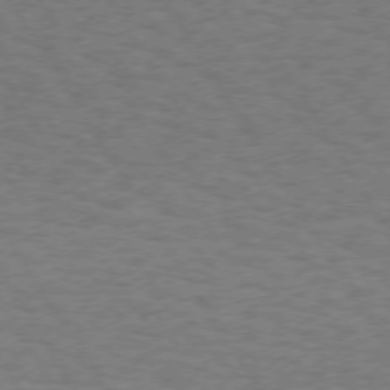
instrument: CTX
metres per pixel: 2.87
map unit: Hpe
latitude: 73.1781
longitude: -129.5938
